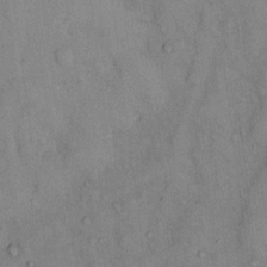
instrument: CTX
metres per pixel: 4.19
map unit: Hto
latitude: 12.0444
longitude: -61.0269
